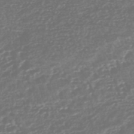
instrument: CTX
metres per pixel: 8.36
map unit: HNhu
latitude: -45.4832
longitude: 107.1242
